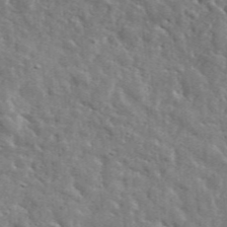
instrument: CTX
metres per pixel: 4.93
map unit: lHvf
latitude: 36.2145
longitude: -86.4034
